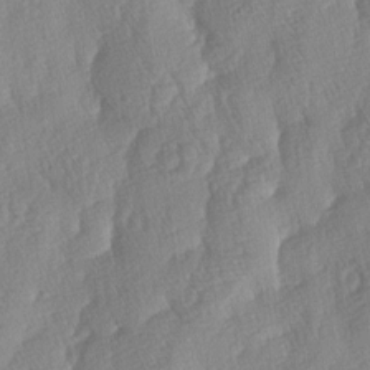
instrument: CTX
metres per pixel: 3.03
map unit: lAa
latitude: -5.0486
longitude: -130.3279
